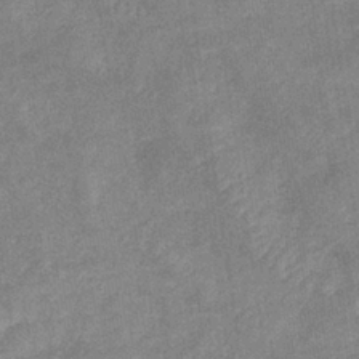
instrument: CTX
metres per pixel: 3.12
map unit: eHb
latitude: -35.6911
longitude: 73.2376
